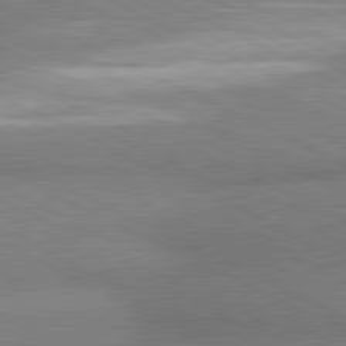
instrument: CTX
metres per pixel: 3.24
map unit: lApd
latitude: 80.9136
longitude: 164.2362
